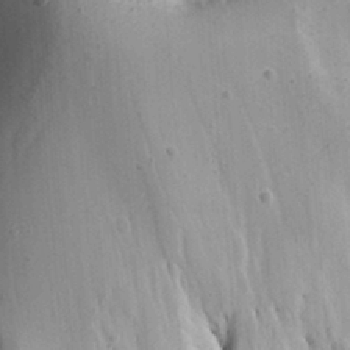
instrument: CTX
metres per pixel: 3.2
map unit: Aa
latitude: 29.3859
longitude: -132.9892
